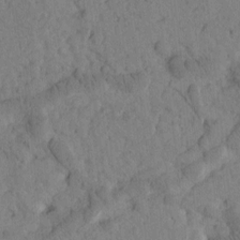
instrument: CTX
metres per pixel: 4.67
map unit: Htu
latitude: -3.3887
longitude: 172.8219
